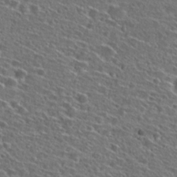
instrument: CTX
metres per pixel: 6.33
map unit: Hto
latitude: 26.3845
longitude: -46.7058
